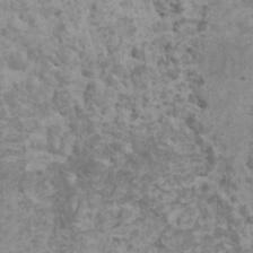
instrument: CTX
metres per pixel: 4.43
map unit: HNhu
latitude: -0.7086
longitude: 2.3495
